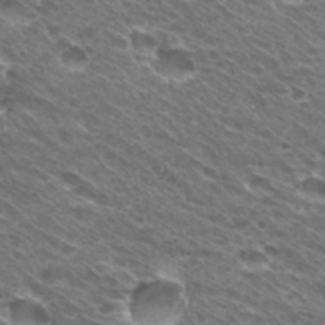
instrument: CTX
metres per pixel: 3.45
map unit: Hto
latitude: 30.9703
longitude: -42.9136
